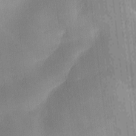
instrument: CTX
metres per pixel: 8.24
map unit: Ave
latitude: -9.9745
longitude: -123.2726
